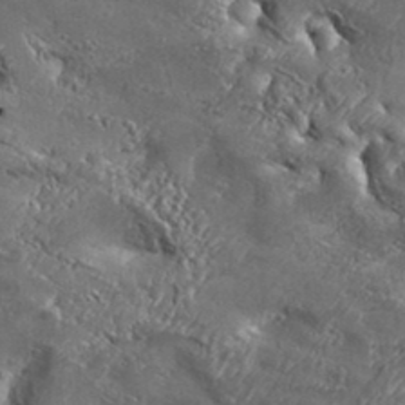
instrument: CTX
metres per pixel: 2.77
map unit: Aa
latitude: 34.2144
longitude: -134.7246
